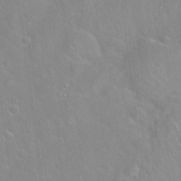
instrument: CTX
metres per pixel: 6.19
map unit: Hto
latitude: 21.9150
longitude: -52.2334
